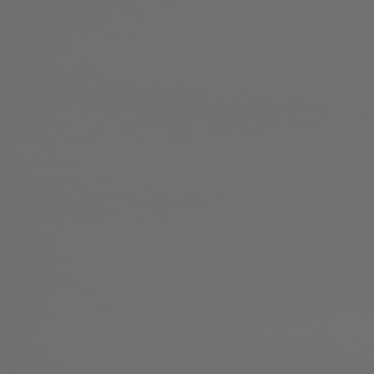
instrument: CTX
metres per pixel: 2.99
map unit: lApd
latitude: 79.1781
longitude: 177.1431
